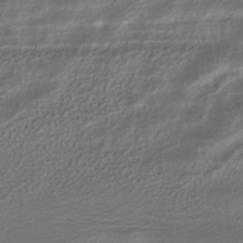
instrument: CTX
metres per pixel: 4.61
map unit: HNhu
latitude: -41.3509
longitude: 107.0676
